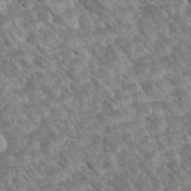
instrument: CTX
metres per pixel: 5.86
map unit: Htu
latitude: 2.3467
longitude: 142.2739
